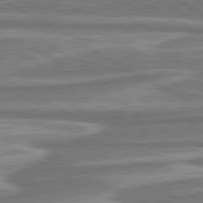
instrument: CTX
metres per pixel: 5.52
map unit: lApd
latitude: 80.5735
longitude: -178.1011
